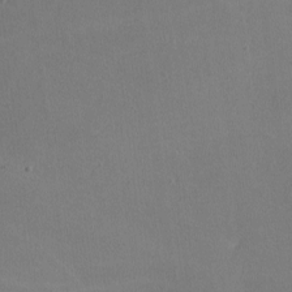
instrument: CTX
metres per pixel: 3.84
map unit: lHvf
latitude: -10.8030
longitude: -100.1200
